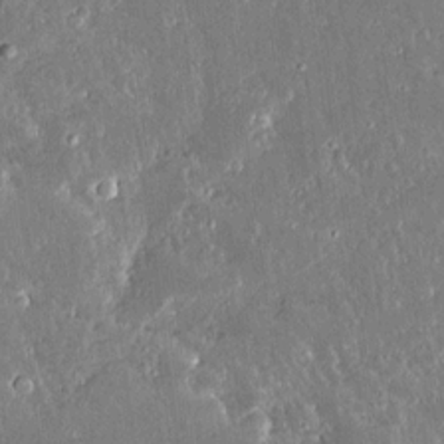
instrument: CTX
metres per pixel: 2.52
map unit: lAvf
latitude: 14.4601
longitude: -128.1956
